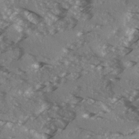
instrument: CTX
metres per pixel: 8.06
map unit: Ave
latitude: 15.8962
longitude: -129.8961
